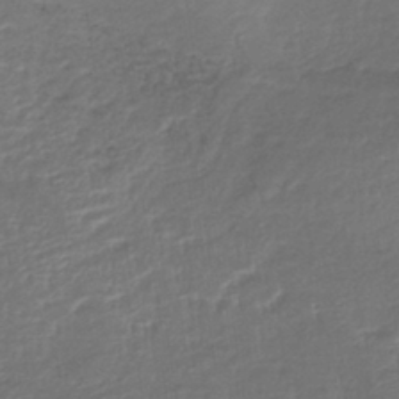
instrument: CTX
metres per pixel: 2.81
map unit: lHb
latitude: -39.5399
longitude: 73.7100
